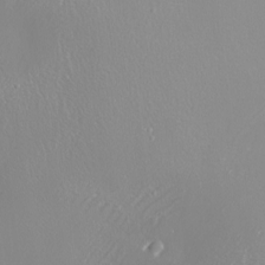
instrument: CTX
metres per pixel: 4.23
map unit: Nhu
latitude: -8.3873
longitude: -91.5371
